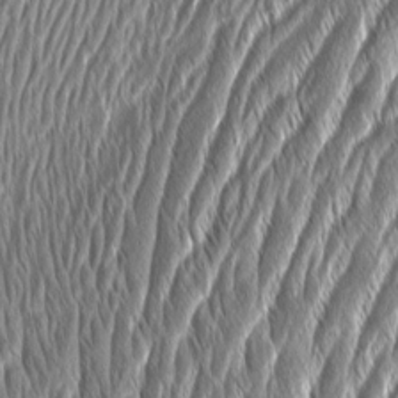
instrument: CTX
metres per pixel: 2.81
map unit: Aa
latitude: 8.1578
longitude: -130.9703
